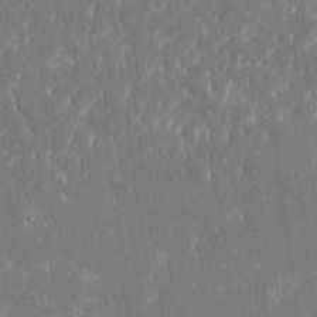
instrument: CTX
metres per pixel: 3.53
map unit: Ave
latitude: 17.2348
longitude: -140.5923
